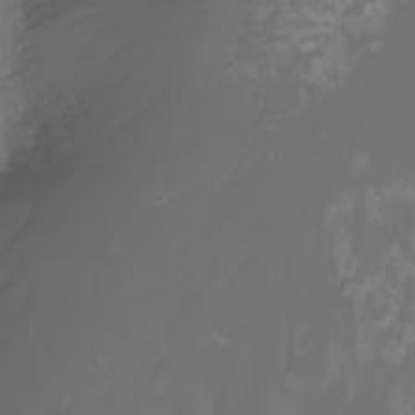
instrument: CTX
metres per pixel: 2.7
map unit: Nhu
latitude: -7.2376
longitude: -84.2712
